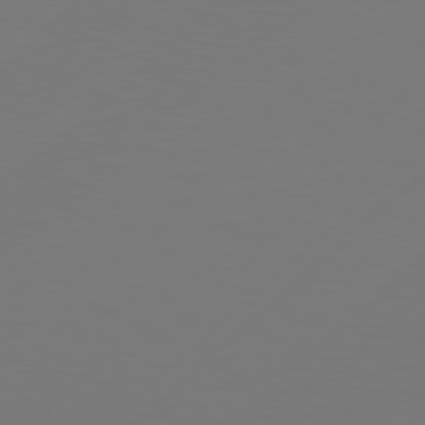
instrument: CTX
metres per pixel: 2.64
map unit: Hpe
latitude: 78.2334
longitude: 173.2943
